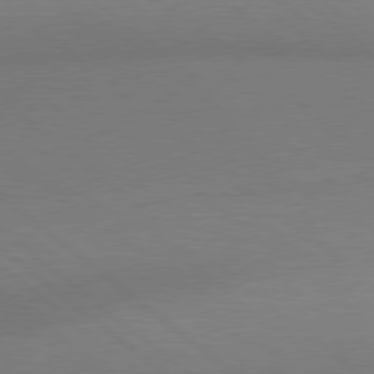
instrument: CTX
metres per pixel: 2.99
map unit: Hpe
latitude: 78.9325
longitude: -149.9717
